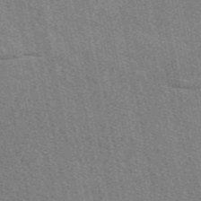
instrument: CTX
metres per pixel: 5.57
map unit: eAb
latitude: 49.4615
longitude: 116.5006
